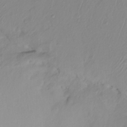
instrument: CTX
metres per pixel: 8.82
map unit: Ht
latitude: -14.6141
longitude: -53.3293
